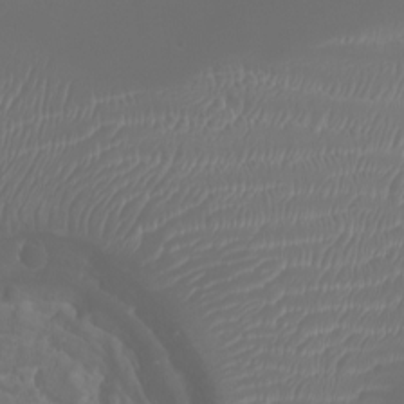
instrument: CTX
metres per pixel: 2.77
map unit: Nhu
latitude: -4.5951
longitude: -72.6680
